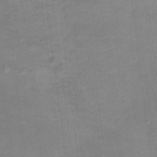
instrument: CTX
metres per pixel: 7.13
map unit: Ht
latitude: 10.9136
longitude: -40.4601
